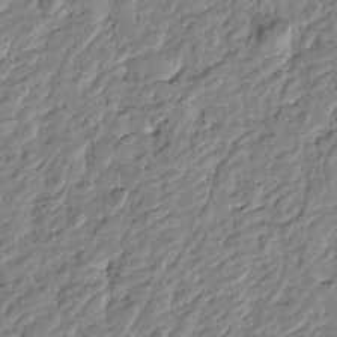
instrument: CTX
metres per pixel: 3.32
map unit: Htu
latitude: -1.6344
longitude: -179.0459
